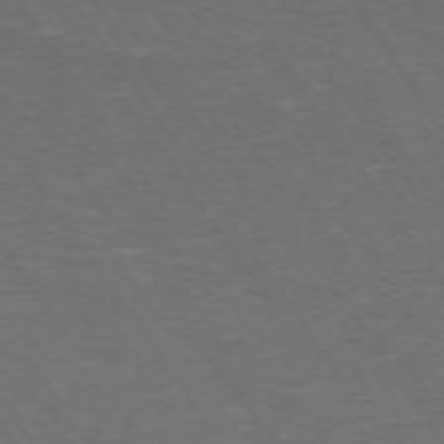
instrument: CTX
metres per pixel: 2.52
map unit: Hpe
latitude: 74.0444
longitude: -125.0080
